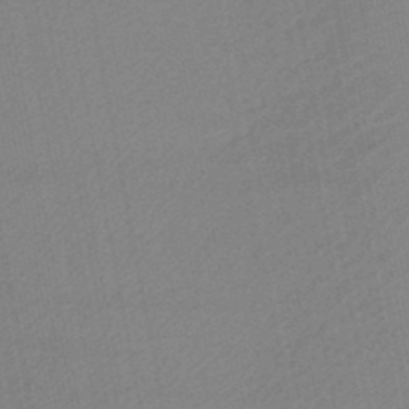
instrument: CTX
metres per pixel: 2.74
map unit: HNb
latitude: -47.6344
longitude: 58.3873
